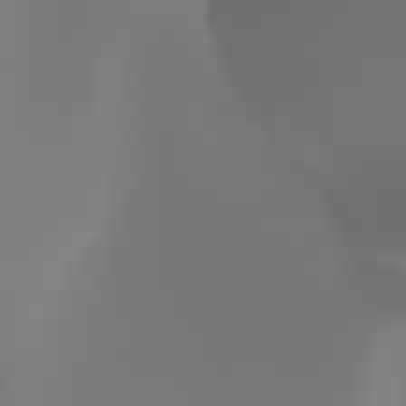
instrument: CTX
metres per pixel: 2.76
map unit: HNhu
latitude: -47.6344
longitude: 30.3306
